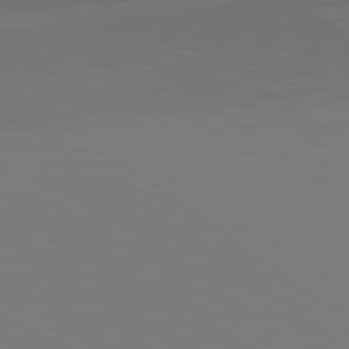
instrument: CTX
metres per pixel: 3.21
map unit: lApd
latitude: 79.1026
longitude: -173.5560
